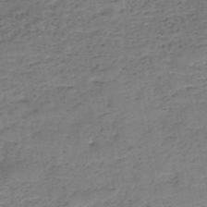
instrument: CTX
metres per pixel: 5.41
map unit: HNb
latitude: -49.3510
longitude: -39.9906
